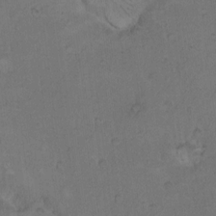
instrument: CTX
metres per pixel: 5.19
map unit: Hto
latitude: 10.0633
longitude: -60.1955
